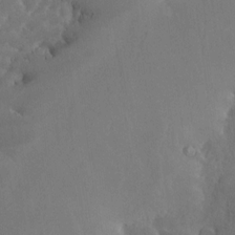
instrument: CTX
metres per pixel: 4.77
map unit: Nhe
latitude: -26.1983
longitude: -110.2712
